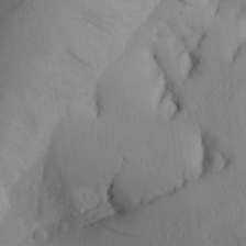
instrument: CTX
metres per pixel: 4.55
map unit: Aa
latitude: 25.9339
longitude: -132.4223
